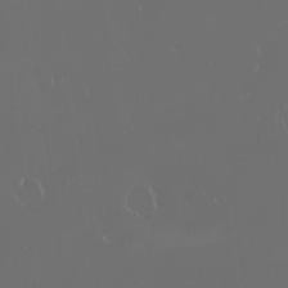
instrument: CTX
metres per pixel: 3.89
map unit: eHh
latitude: -2.7652
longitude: 20.2550
